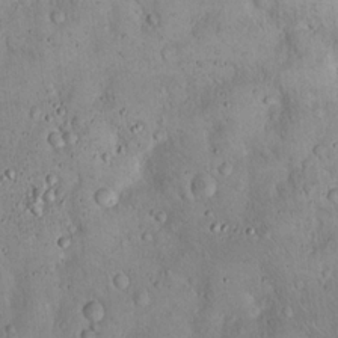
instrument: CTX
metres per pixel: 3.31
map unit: Hto
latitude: 16.4223
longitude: -59.0647
